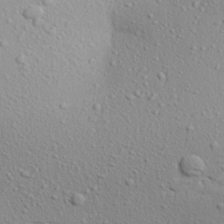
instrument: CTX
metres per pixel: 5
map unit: Aa
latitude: 22.9514
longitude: -143.8017
